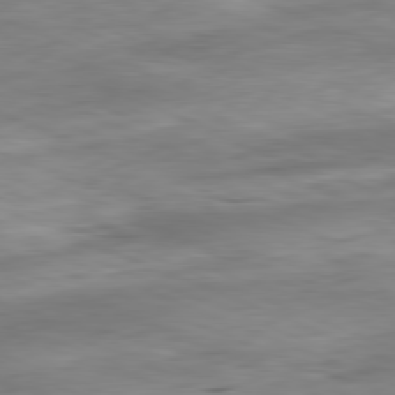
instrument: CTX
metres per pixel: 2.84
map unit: Ap
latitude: -81.8800
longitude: -80.4979
